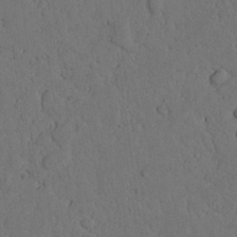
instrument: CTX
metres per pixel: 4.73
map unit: Nhu
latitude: 21.5182
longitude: -74.9325
